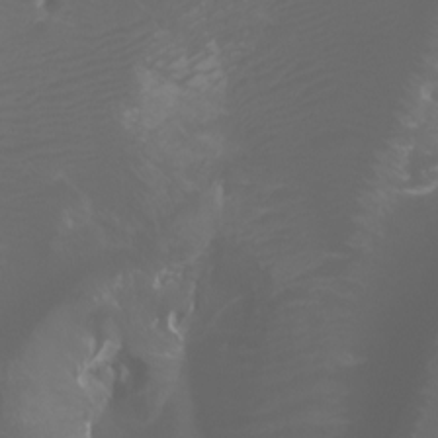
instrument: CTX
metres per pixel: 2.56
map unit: Aa
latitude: -5.8989
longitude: -72.3090
